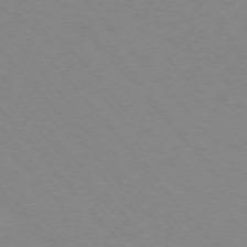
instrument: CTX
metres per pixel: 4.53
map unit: Ap
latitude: -75.7100
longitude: -63.7072
